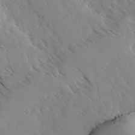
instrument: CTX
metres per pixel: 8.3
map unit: Ave
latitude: -1.2754
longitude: -112.0255
